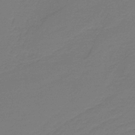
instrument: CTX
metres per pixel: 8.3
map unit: HNb
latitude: -37.7855
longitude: 55.1809
